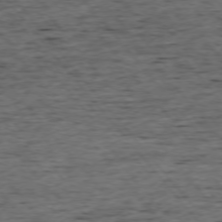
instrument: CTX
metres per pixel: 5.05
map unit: Ap
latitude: -75.9367
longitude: -92.6679
